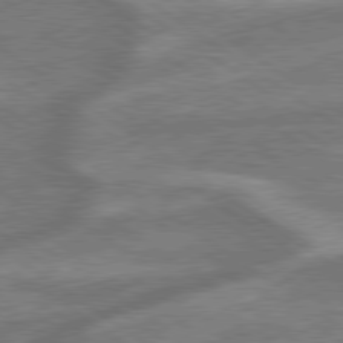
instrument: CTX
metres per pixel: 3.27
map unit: lApd
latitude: 79.3482
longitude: -171.8205
